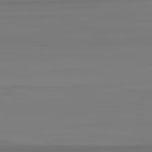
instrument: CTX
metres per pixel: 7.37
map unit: lApd
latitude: 82.8757
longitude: 170.0472
